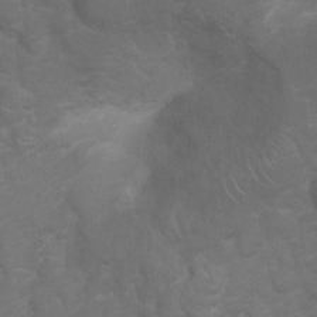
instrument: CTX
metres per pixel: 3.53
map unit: Hto
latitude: 5.2159
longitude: -30.9136
